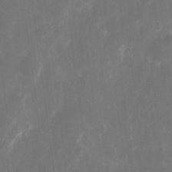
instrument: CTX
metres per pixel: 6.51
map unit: eHh
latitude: 8.8002
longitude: -71.2537
